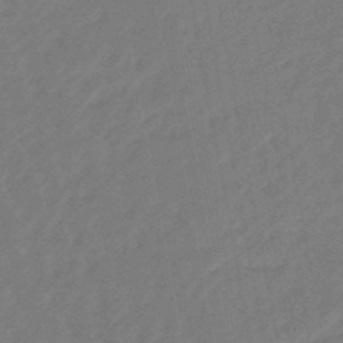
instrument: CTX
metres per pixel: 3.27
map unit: eHb
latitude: -46.5573
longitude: 82.3117
